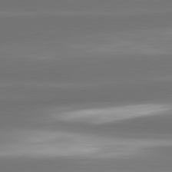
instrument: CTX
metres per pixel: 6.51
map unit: lApd
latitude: 80.8569
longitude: -141.7827
